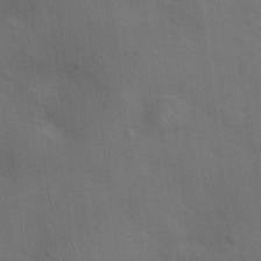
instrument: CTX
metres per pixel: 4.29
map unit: Hto
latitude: 19.8016
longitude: -54.1767
